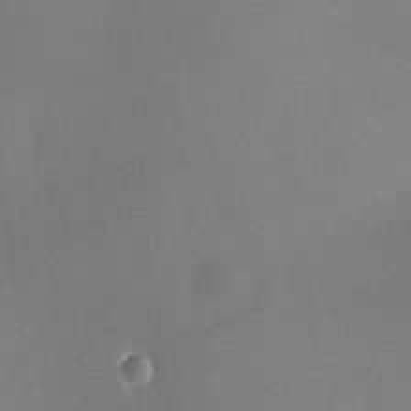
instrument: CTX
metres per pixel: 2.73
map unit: HNhu
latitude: 8.3278
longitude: 9.0297
